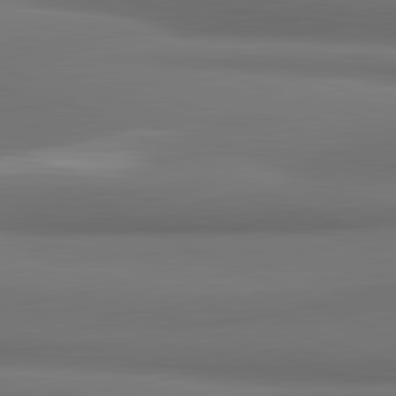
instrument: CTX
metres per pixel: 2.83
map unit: lApd
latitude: 81.6505
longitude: 172.7652
